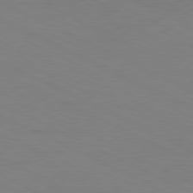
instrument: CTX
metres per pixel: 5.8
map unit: Ap
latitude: -82.0472
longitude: -71.6694
